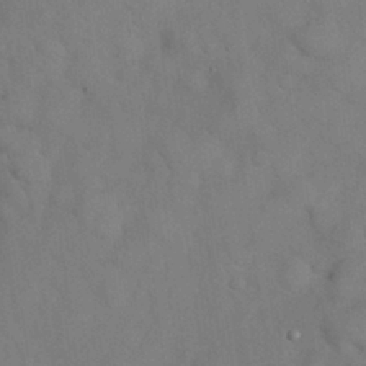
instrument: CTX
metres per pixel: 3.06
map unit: Nhu
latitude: 27.6883
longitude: -71.1025
